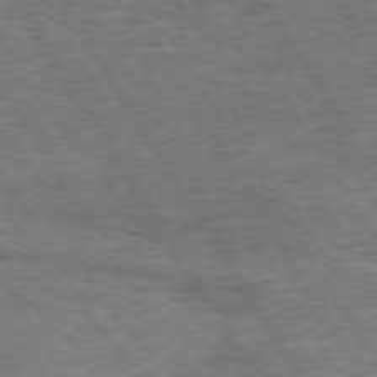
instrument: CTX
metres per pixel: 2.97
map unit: Hpe
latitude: 73.5372
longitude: -139.8961
